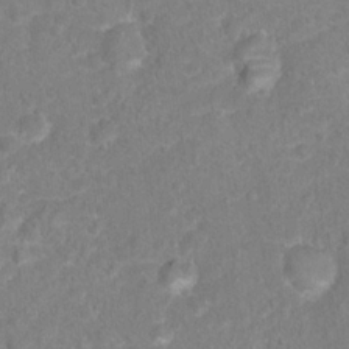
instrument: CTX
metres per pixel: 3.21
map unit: Hto
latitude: 16.3845
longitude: -41.5938
